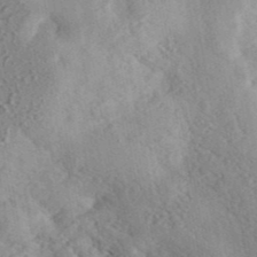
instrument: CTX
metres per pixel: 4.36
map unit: ANa
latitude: 41.5749
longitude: 50.6518
